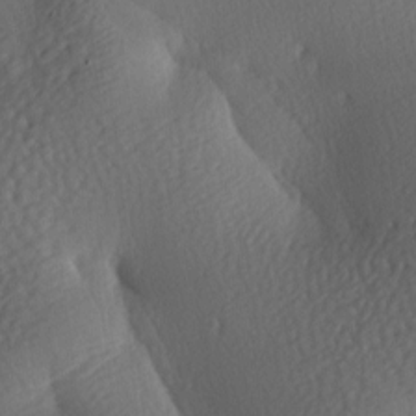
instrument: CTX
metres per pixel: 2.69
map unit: lAa
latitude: -8.4251
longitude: -126.8191
